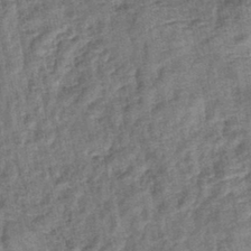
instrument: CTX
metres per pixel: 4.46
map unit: lHb
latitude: -42.3873
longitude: 79.1998
